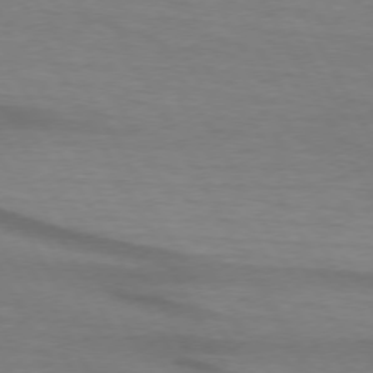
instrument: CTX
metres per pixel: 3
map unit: lApd
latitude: 73.9339
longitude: -65.2348
